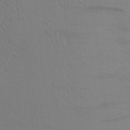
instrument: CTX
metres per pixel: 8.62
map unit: Aa
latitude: 26.6680
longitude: -145.5749
